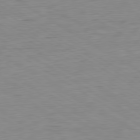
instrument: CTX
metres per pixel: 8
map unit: Ap
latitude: -80.7841
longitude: -79.0837
